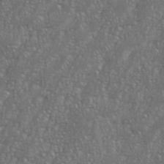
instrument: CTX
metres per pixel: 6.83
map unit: eHh
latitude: 35.8394
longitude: -132.6302
